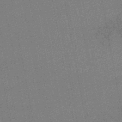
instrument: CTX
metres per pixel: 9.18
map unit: lHb
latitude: -46.1039
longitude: 68.4440
